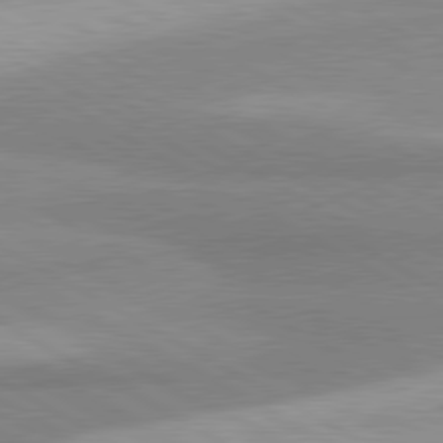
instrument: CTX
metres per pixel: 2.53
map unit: lApd
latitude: 80.3845
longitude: -179.8017
